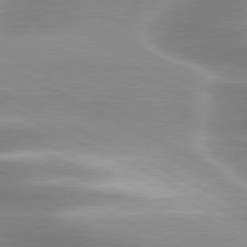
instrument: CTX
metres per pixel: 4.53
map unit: lApd
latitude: 79.9906
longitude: -120.2334
